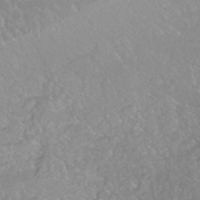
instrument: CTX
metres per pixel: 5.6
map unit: HNhu
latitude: -44.9920
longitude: 98.5007
